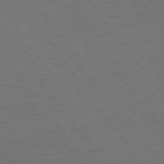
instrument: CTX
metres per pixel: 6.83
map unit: Ap
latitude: -74.5763
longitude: -77.6316
